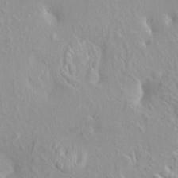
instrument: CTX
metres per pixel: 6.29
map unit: HNhu
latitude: 3.9906
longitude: 6.4440
